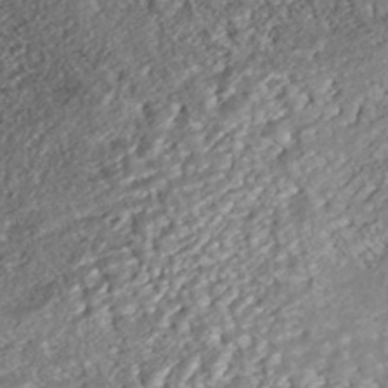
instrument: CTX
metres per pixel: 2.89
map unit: ANa
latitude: -42.1983
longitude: 108.8597
